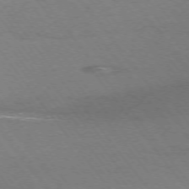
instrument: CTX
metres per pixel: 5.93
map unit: Ap
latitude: -74.7841
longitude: -69.7450
